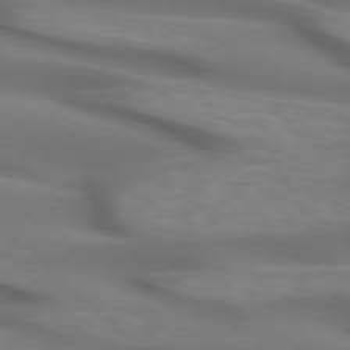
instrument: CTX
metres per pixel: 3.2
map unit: lApd
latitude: 71.8961
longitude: -51.8772
